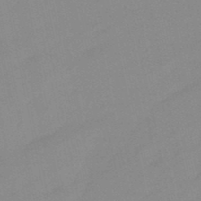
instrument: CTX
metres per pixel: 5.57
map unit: lHb
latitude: -48.7652
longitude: 81.0109
